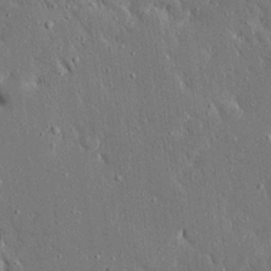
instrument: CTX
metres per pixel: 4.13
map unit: Ave
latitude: 16.9703
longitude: -140.0444
